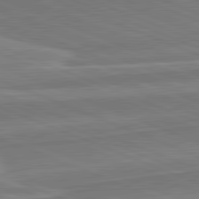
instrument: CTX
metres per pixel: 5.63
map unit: lApd
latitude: 82.1011
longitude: 141.2187
